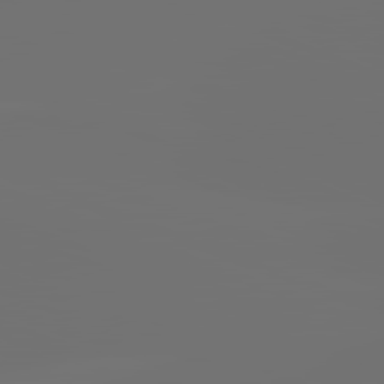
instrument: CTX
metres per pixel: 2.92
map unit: lApd
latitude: 81.9528
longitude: -160.1578
